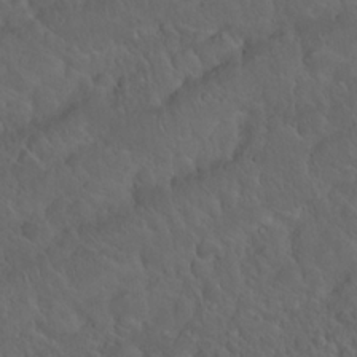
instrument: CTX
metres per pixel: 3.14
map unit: Nhu
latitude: 23.3671
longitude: -62.5357
